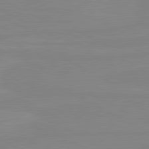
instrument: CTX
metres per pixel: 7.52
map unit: lApd
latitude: 80.8380
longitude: -176.9702
